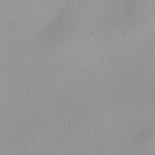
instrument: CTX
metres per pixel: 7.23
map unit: HNhu
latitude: 10.9703
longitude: 9.8044
